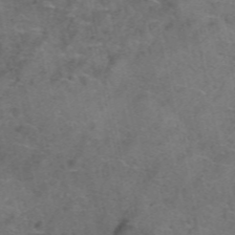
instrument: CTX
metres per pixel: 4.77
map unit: Hto
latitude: 39.5938
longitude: -41.4993
